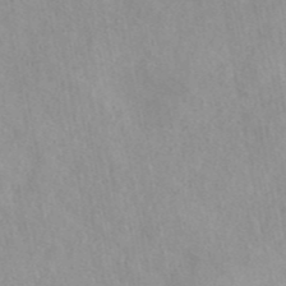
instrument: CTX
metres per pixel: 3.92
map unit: eAb
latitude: 44.7435
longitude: 115.2565
